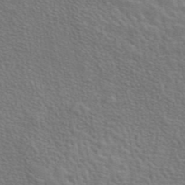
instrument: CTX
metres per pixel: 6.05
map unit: eAb
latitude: 43.7639
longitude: 112.3117
